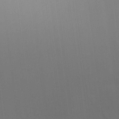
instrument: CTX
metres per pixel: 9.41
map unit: HNhu
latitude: 13.3671
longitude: 11.6722
